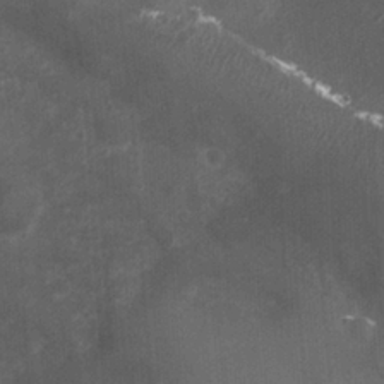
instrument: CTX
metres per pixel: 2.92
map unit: Ht
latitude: 2.2900
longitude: -19.5182
